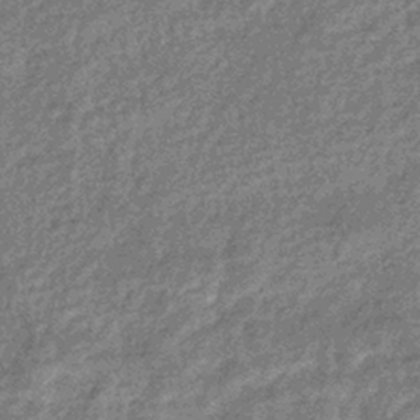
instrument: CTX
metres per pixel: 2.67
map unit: eHb
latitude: -37.2942
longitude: 80.0094
